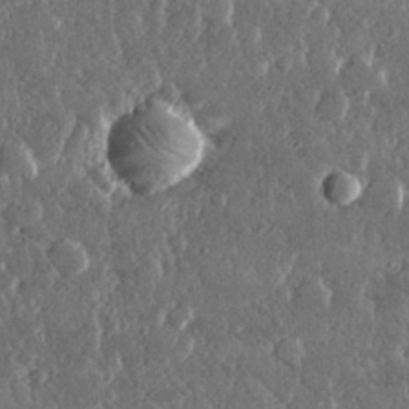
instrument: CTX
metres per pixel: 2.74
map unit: lHvf
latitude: 30.7058
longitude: -91.8772
